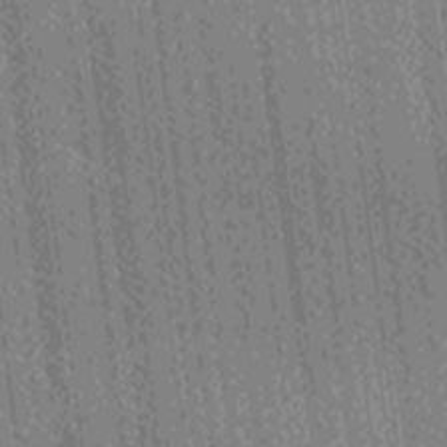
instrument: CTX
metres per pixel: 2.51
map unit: Ave
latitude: -7.0108
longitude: -123.5749
